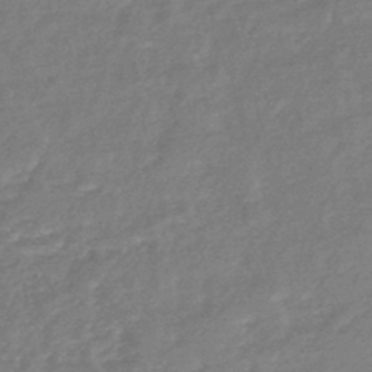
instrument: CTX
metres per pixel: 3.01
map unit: HNb
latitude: -44.0283
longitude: -38.1578
